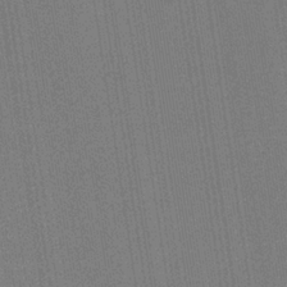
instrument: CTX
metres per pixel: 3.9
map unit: HNb
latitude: -35.3321
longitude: 54.7085
